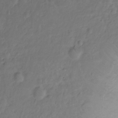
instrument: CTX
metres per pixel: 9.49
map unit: Hto
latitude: -12.8597
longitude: -39.7072
